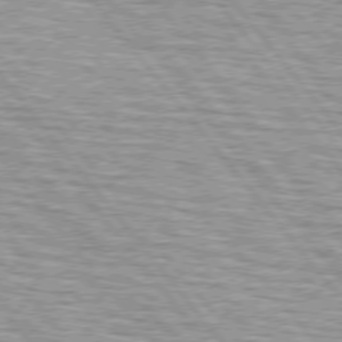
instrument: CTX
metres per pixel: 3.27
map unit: lApd
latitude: 75.1403
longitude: -76.4790
